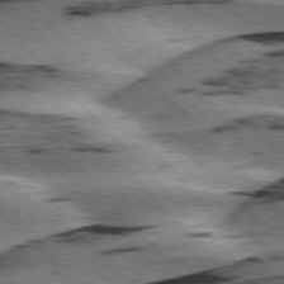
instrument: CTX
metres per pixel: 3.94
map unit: lApd
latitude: 76.2711
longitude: -78.2145
